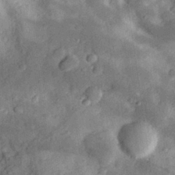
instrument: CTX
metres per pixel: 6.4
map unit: eHh
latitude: 28.6112
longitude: -74.4790
